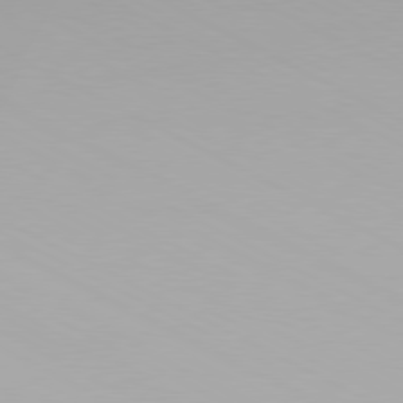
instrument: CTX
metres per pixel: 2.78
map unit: Hpe
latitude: -81.4077
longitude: 18.3495
